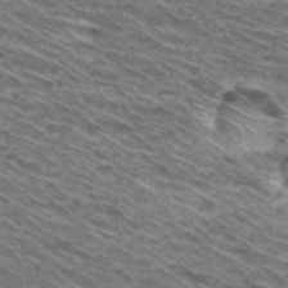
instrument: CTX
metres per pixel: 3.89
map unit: Hto
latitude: 30.9325
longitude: -46.3657
